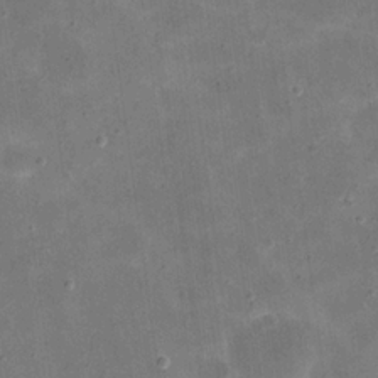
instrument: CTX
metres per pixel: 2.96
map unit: eHh
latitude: 21.0459
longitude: -66.4790
